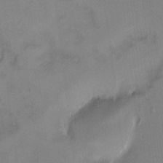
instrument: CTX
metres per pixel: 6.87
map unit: HNhu
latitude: 5.2915
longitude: 10.8030
